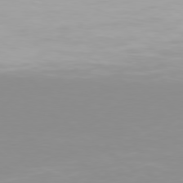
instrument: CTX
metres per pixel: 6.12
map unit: Hpe
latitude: 77.8961
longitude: -133.7450
